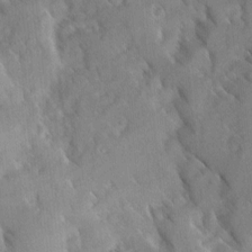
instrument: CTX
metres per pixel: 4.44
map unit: Ave
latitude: 8.4790
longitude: -104.1200
